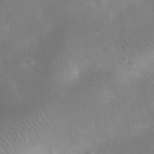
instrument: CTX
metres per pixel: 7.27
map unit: eHh
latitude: 25.7827
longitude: -66.2333
